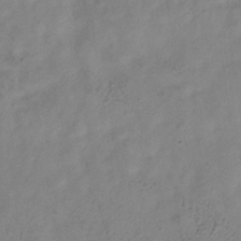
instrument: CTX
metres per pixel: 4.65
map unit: Hve
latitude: -34.5007
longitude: 89.7855
